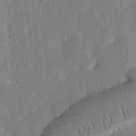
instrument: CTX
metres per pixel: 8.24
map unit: lHvf
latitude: 18.7435
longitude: -115.1403
